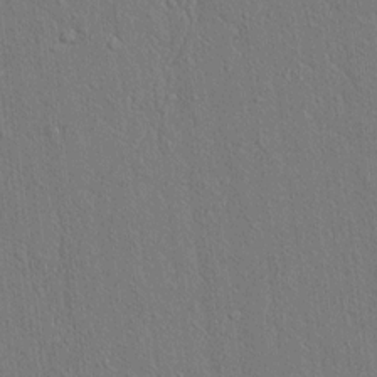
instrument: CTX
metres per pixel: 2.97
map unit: lAvf
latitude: 7.5560
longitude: 167.4643
